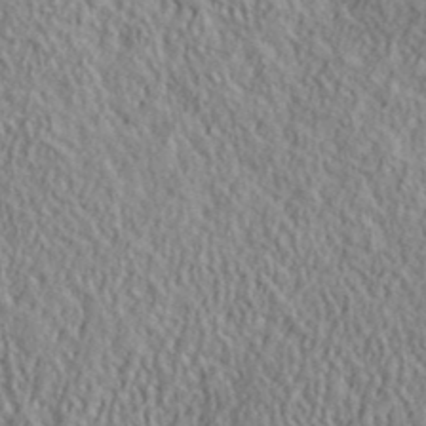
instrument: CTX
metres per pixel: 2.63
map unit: lHvf
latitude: 39.2726
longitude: -90.2334
